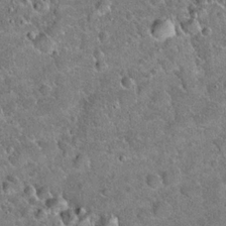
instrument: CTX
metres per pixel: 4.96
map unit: Hto
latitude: 19.4048
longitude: -50.2144
